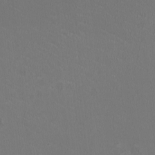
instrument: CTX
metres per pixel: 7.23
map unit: HNhu
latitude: -2.3684
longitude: -0.5734
